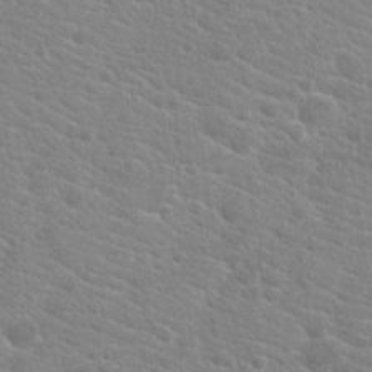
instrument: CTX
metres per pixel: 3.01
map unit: Hto
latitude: 20.8758
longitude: -39.5560
